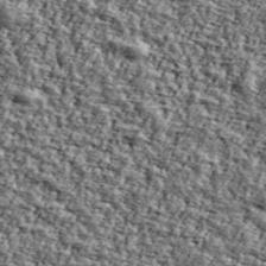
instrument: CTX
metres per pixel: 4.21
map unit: Ave
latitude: 43.6127
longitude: -110.6680
